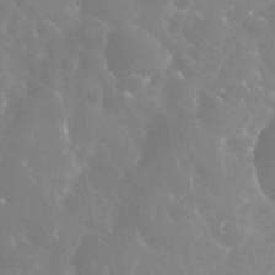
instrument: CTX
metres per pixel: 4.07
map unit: eHh
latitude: 35.8205
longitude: -58.9892
